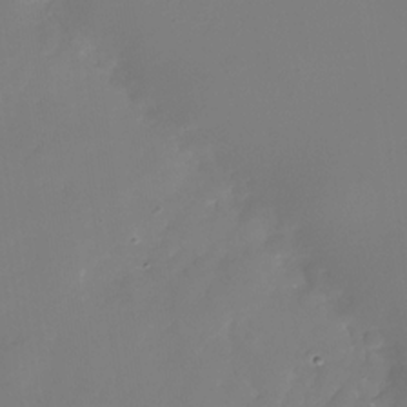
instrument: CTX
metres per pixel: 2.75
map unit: Nhu
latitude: -25.4832
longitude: -71.1970
